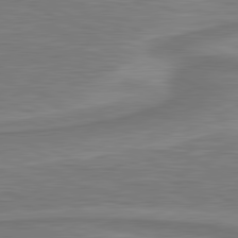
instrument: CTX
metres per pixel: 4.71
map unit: lApd
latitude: 81.0836
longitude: 172.8975
